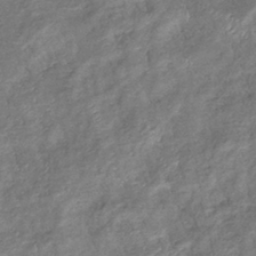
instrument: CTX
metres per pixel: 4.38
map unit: eHb
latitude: -38.4251
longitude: 76.3873
